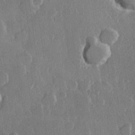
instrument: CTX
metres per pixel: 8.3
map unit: Hve
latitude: 22.9136
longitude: 148.2551
